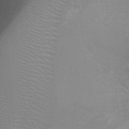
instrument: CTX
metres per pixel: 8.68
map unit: Ht
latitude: -1.7100
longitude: -16.4979
